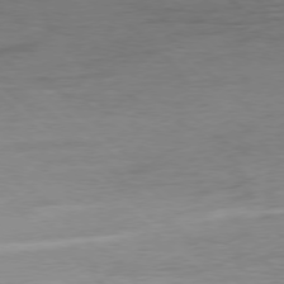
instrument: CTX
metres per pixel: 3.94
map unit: Ap
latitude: -78.4440
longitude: -71.9717
